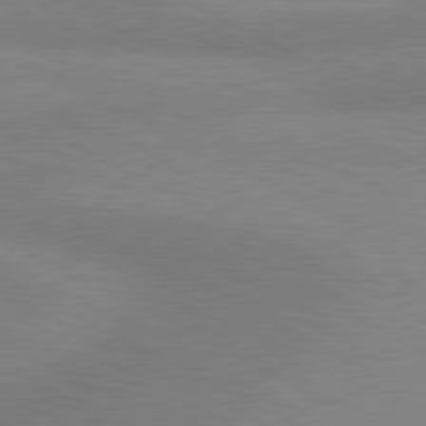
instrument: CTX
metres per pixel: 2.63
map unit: lApd
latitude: 80.5735
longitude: 124.1795
